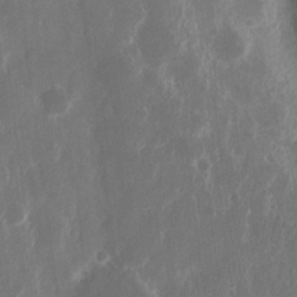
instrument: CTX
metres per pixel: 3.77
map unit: eHh
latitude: 11.9339
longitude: -71.7261
